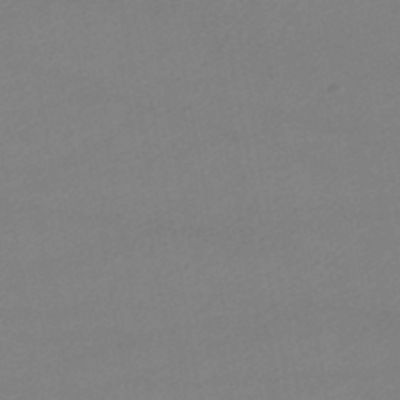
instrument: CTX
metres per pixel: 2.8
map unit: lHb
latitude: -46.2928
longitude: 67.7666
